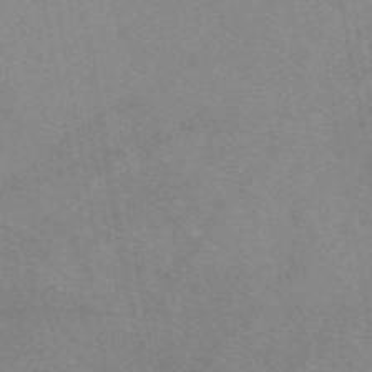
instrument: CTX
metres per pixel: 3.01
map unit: eAb
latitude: 48.1767
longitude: 110.7841
